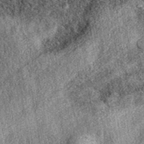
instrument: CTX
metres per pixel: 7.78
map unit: eAb
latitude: 39.3293
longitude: 108.9920
